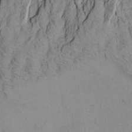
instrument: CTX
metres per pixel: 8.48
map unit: Aa
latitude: 22.0444
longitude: -141.6504
